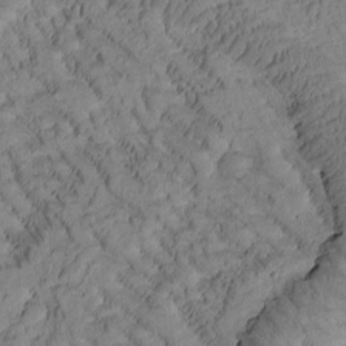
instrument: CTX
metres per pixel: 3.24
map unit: Htu
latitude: -1.6344
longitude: 172.0472
